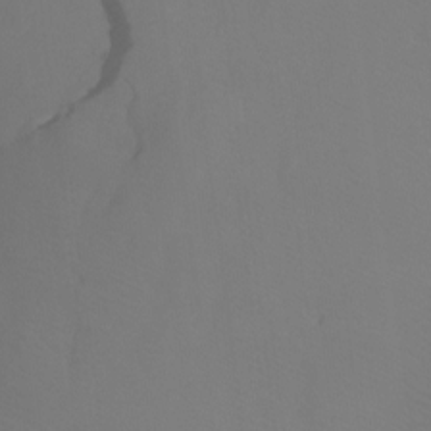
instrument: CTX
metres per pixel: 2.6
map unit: Ht
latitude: -7.0108
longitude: -27.9150
